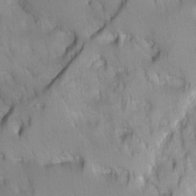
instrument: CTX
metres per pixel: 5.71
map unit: Ave
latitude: -10.6330
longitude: -118.0822
